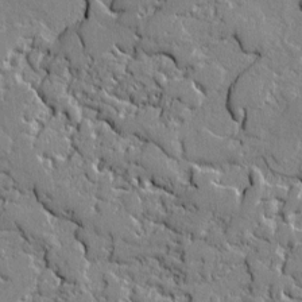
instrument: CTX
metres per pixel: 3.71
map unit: lAvf
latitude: -0.9353
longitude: -109.0080
